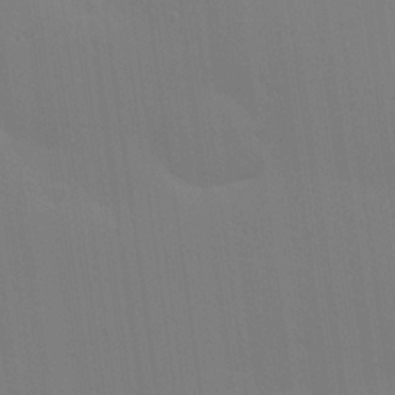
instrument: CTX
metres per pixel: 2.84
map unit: Hve
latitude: 26.4790
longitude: -91.4426
